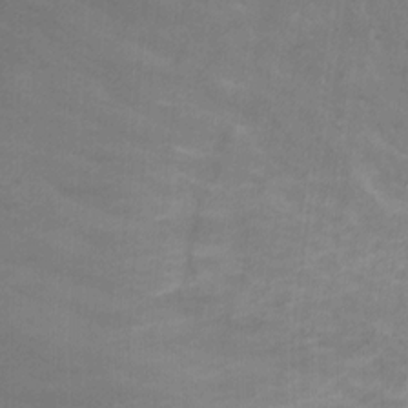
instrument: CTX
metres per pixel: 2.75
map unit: Ht
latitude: -0.9353
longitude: -16.6868
